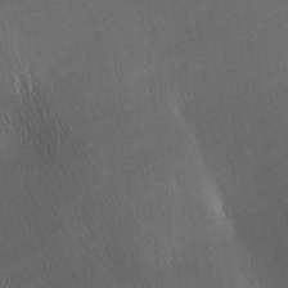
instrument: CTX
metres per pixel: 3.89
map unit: Ave
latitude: -6.4440
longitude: -122.6301
